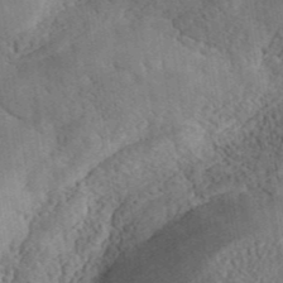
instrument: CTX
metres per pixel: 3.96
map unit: ANa
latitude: 41.0836
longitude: 52.4629
